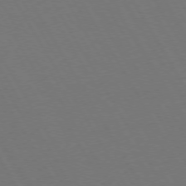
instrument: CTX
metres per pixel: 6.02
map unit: Hpe
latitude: 73.3482
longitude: -127.5560
